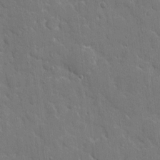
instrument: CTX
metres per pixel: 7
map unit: eHh
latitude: 5.7450
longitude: -67.2159
